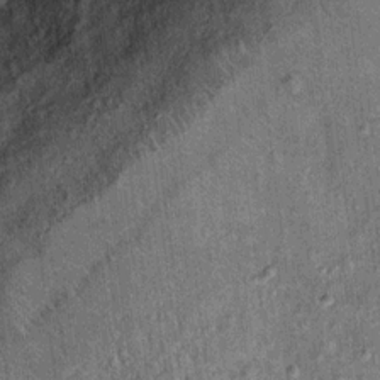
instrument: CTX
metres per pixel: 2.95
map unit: Ht
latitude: 11.5371
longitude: -37.5749
